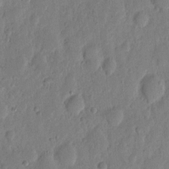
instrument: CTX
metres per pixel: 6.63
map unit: eHh
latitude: 6.6868
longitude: -71.8016
